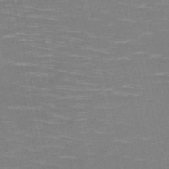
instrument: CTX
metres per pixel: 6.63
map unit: HNb
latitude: -50.9542
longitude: -45.4426
